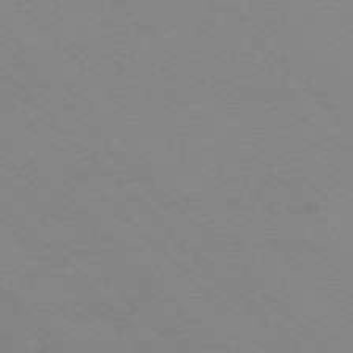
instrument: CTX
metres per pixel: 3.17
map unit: Ap
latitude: -77.0297
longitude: -85.3482
